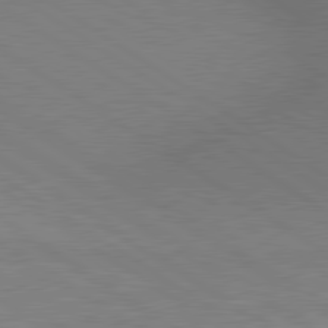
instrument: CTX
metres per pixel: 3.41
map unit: lApd
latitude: 80.1389
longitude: 129.8800
